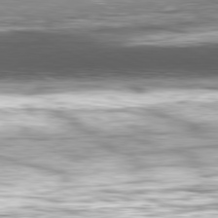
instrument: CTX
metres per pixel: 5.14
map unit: Hpe
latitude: -80.9353
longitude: 18.7463
